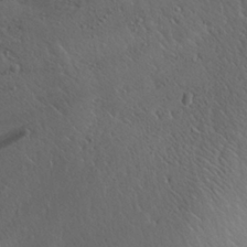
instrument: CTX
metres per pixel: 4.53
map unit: Aa
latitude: 26.0633
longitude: -142.4034
